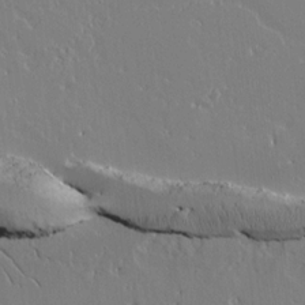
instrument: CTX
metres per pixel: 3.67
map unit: lAvf
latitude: 14.6869
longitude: -126.5735
